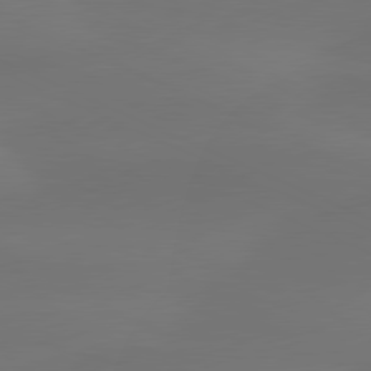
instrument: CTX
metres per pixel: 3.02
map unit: lApd
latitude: 80.3467
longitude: -83.5749
